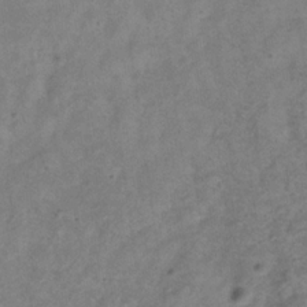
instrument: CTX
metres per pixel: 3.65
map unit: Hve
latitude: -33.0487
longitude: 89.5021
